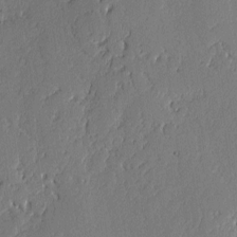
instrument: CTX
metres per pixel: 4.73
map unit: lAvf
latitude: -0.7086
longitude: -107.4615
